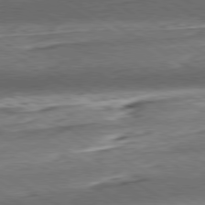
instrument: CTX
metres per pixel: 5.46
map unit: Hpe
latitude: -80.6330
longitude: 22.4251
